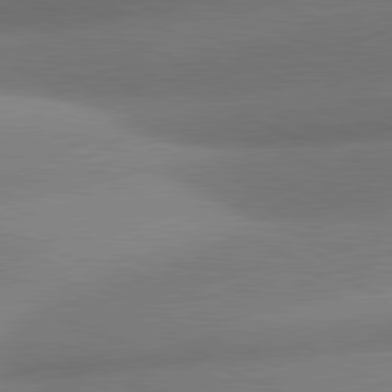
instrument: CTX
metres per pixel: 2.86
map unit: lApd
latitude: 81.0458
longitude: 130.1606
